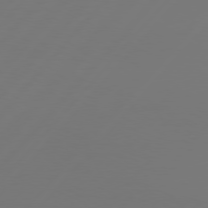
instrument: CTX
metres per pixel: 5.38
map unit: Hpe
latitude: 76.4979
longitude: -138.1956
